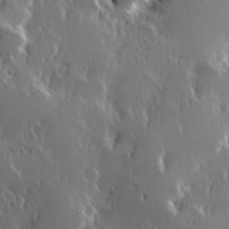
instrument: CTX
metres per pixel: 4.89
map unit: Hve
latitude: 23.4993
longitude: 146.2550
